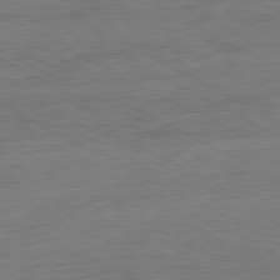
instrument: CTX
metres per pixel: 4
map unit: Ap
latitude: -81.4077
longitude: -77.7827
